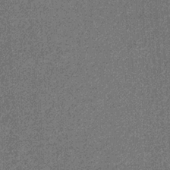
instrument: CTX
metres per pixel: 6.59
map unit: eHb
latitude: -31.8422
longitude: 69.4643
